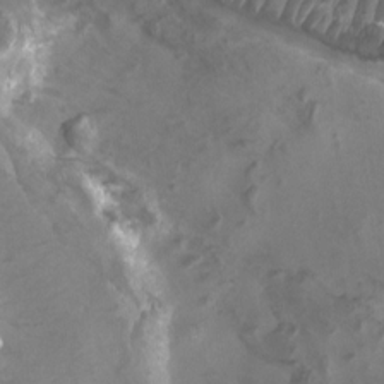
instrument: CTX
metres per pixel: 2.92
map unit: Ht
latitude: 4.1011
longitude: -20.8758
